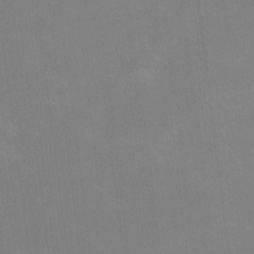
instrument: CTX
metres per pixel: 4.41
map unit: Nhu
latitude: -10.8219
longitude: -75.4426
